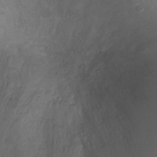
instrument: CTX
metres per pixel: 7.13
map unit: Ht
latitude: 0.7624
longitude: -21.1592
